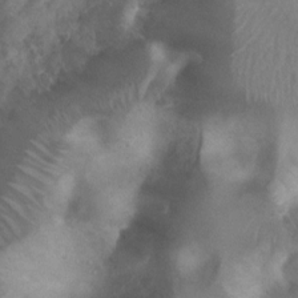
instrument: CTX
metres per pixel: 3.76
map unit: Nhu
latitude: 2.9891
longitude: -24.8002
